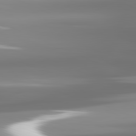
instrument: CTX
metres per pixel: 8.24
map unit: lApd
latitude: 81.8016
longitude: -137.5749
